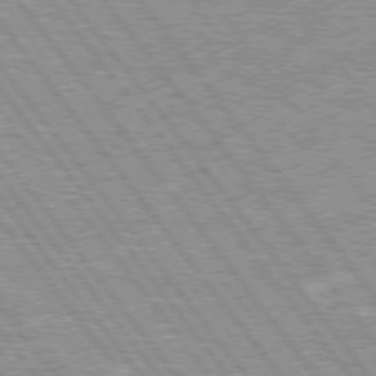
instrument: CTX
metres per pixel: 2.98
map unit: Hpe
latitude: 75.8583
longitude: -156.1766
